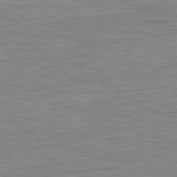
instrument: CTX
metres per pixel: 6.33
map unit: Ap
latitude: -82.1039
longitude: -78.9892
